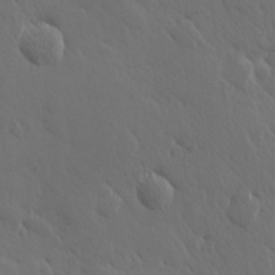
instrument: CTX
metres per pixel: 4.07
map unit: Hve
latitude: 25.9150
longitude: 145.3321
